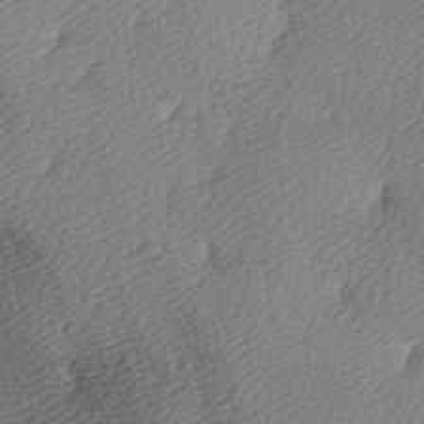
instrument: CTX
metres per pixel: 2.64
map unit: lAa
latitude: -5.1620
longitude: -121.2537
